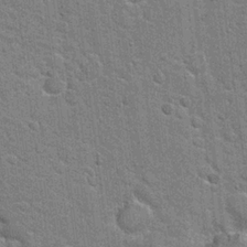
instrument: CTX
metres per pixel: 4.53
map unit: Hto
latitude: 20.9136
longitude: -48.2522
